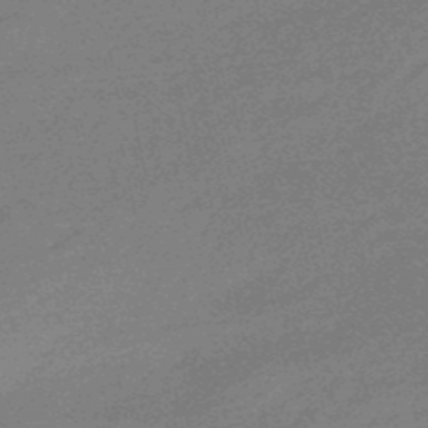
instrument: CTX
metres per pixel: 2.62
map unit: lHb
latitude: -48.5763
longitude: 82.2928
